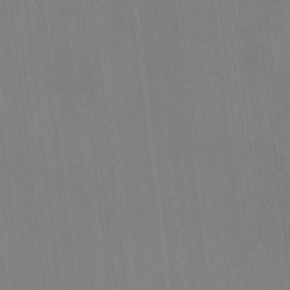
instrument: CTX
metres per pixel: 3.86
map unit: HNhu
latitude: -0.9542
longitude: -7.8394
